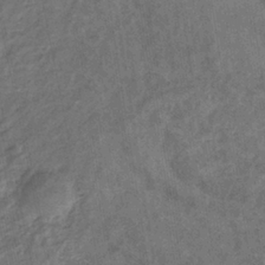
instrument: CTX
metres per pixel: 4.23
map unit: eHb
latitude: -35.0486
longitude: 76.5196
